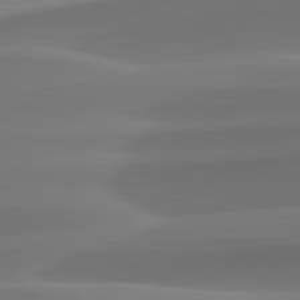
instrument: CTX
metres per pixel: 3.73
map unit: lApd
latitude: 82.2144
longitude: -161.4426
